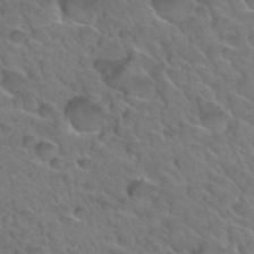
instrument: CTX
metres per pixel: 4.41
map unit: Hto
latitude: 34.4790
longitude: -47.1592
